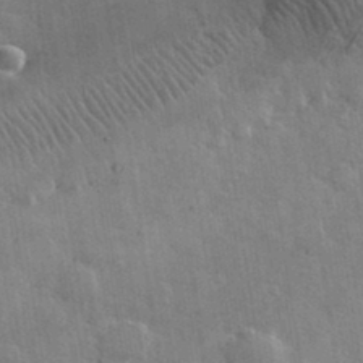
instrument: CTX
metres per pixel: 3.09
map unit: lHvf
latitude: 35.3859
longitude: -92.1389
